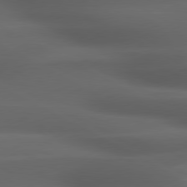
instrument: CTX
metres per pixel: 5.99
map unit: lApd
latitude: 79.3482
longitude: -119.5749
